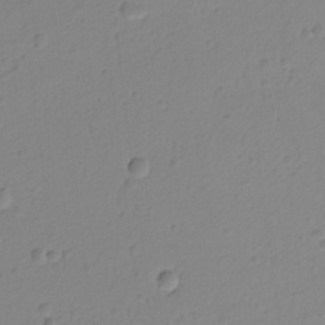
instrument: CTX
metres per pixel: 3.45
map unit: lAvf
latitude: -9.2565
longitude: -119.8583
